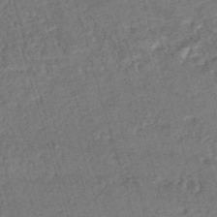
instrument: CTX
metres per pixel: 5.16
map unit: HNhu
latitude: -47.7288
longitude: 99.5399
